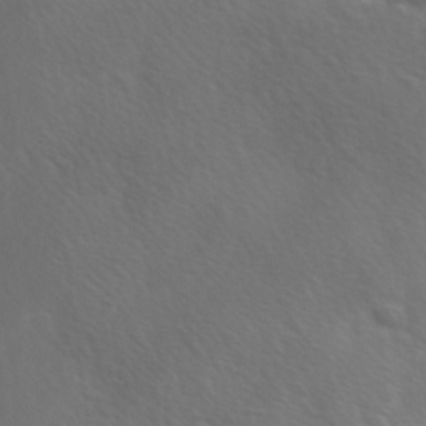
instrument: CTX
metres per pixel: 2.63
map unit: Ave
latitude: 1.3670
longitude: -113.3482
